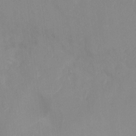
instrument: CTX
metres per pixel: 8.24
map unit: Hto
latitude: -13.2943
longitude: -39.9339
